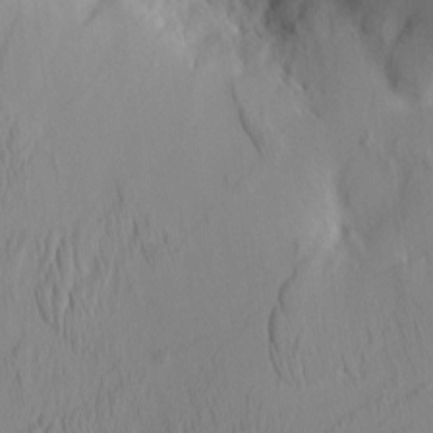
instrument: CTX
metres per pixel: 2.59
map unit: eHh
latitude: -2.8219
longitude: 16.1039
